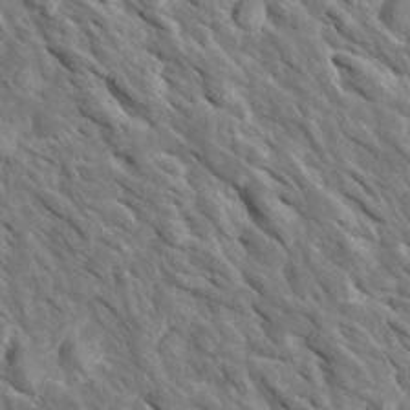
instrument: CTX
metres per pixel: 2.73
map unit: Htu
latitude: 1.8583
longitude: 142.7841
